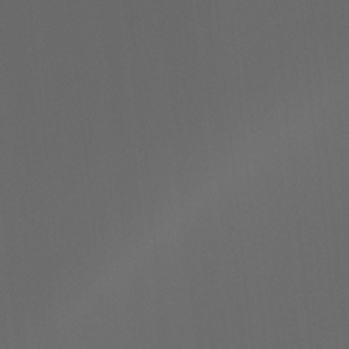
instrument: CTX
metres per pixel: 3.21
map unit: Htu
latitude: -7.6910
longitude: -48.8569
